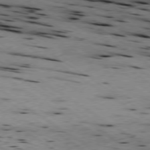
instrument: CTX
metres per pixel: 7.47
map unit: Hpe
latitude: -79.0108
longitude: -20.4223
